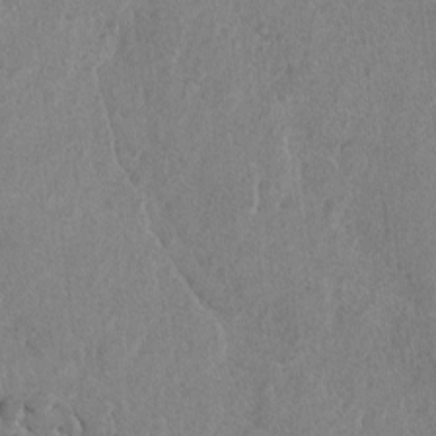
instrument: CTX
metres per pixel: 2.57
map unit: lAvf
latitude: -6.7274
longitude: -114.6679
